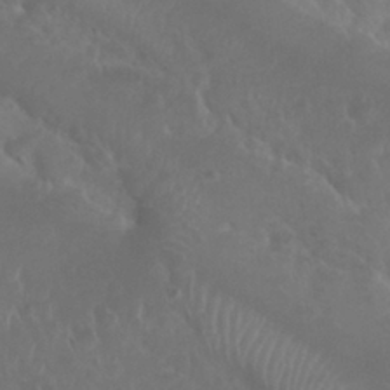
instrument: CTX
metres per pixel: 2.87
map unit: Nhu
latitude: 29.1781
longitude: -55.7449
